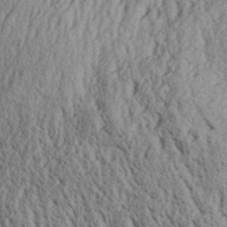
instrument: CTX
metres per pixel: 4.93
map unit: Aa
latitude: 30.8380
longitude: -136.8002
